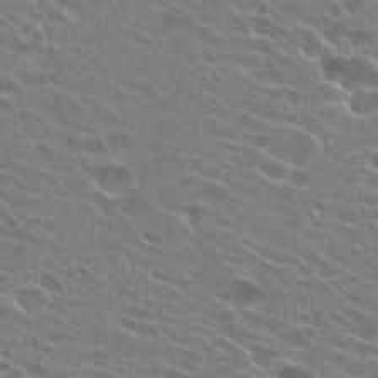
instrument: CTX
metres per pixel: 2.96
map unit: Hto
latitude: 25.0080
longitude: -42.9892
